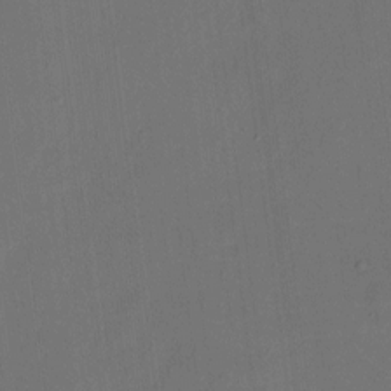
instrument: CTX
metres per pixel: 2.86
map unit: eHh
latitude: 5.6505
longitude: -68.6491
